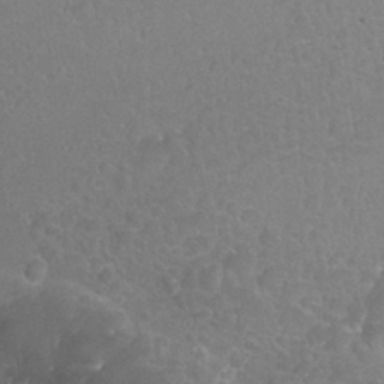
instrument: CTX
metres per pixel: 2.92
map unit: Nhu
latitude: 25.7260
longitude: -53.6505
